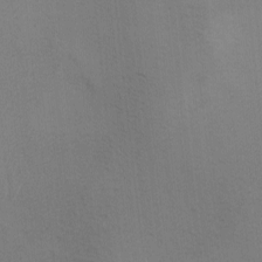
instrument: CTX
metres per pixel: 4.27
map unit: Ave
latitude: -6.9919
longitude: -121.0270
